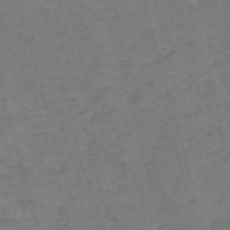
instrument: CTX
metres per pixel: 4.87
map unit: Nve
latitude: -59.4076
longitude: 57.2943
